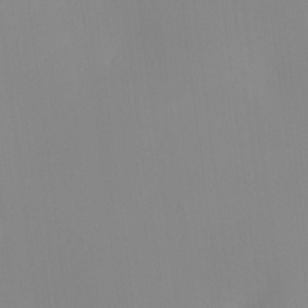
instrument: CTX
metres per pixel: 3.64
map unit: HNhu
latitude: 10.1389
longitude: 22.8786
